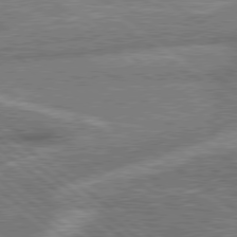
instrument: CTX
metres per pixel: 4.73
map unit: lApd
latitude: 78.8191
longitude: -159.1025
